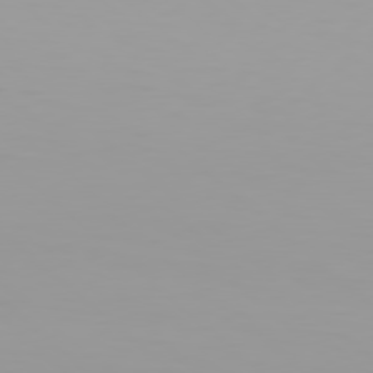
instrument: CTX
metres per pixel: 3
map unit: Hpe
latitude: 78.1767
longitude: -145.2348
